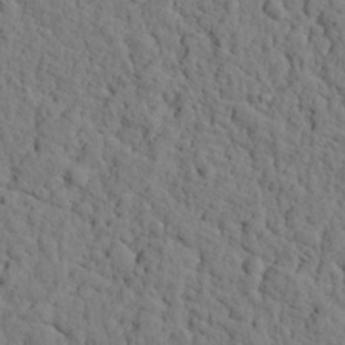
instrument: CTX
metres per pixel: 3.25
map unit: eHh
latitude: 24.6868
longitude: -80.4601
